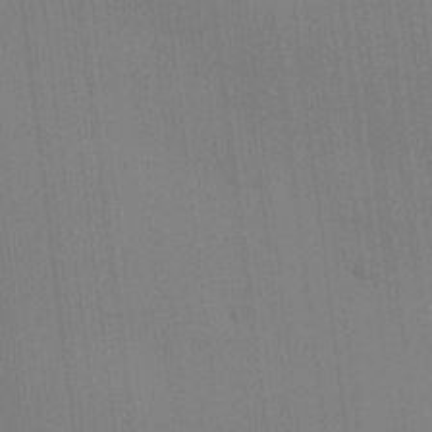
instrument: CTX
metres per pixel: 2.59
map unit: HNhu
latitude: 9.5371
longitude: 14.9164
